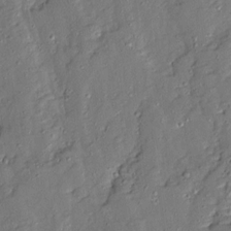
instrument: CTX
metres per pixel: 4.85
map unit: Ave
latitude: 13.3293
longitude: -134.5357
